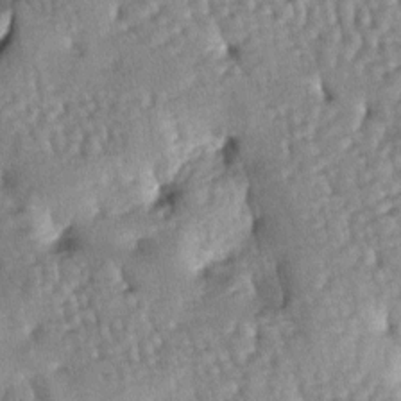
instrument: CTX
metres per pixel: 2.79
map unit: lAa
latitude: -6.1794
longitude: -125.8017
